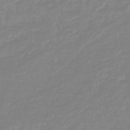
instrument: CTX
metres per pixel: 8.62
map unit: lHb
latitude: -44.5574
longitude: 79.3320
